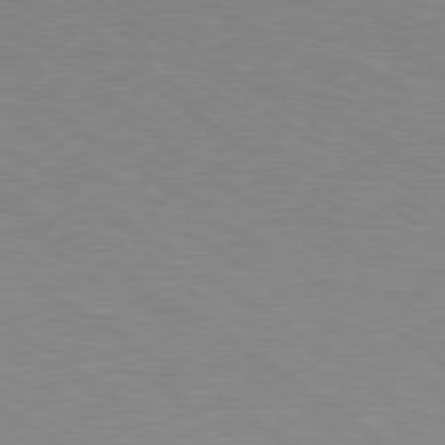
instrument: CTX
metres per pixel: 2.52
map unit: Hpe
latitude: 78.0255
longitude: 179.8989
